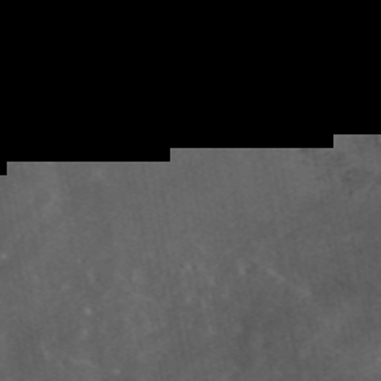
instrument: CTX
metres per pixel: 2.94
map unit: eAb
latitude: 45.6505
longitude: 124.1417
